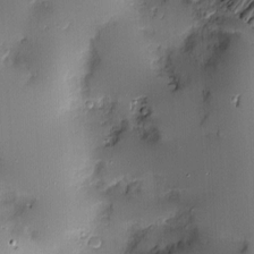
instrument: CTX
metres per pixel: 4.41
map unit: Nve
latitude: -7.4454
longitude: 175.2753
